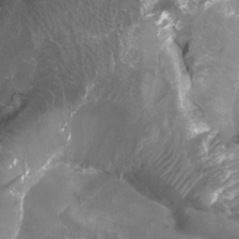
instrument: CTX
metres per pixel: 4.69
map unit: Htu
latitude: 4.0255
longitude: -20.7057
